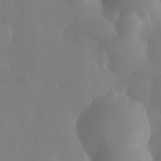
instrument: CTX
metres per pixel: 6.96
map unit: Ht
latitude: -11.3699
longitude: -43.9528
